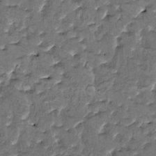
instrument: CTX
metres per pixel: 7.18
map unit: HNhu
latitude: 4.7057
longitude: 9.6533
